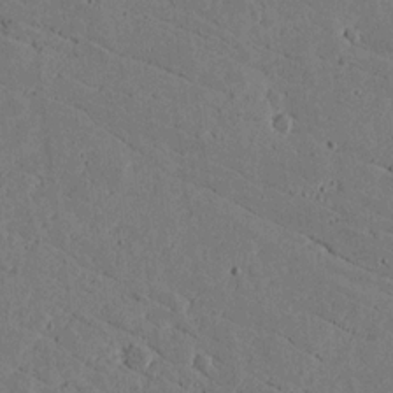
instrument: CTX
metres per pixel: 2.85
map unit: lAvf
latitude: 17.0081
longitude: -125.9717
